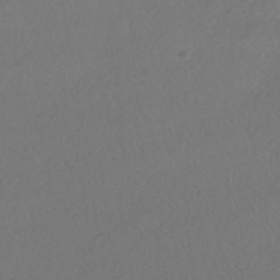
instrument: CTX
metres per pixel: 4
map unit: HNhu
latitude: -41.3698
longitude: 97.6911
